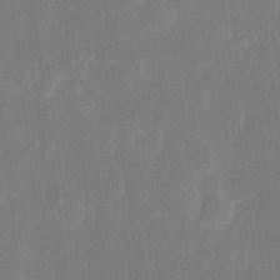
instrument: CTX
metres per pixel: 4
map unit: eHh
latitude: 6.2334
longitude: -69.6127
